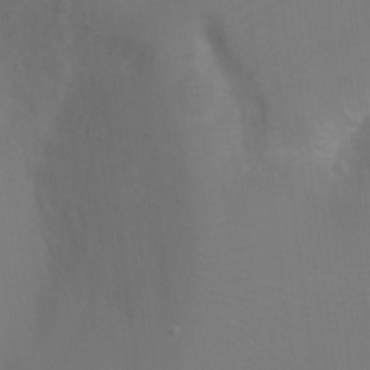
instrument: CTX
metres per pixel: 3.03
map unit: Ht
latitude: -4.0094
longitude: -28.7057
